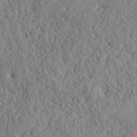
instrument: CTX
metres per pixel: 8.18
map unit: lHvf
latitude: 40.4789
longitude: -88.8758
